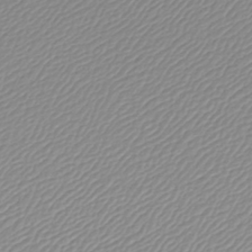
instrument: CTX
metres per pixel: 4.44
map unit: lHb
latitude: -42.0661
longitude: 69.3509
